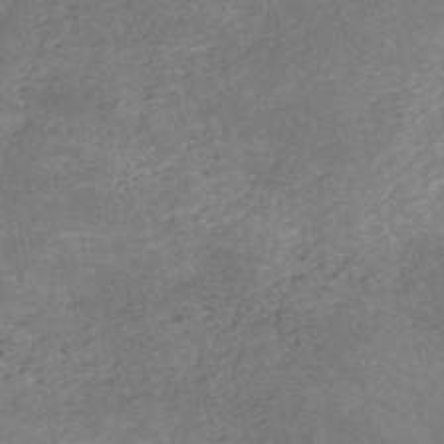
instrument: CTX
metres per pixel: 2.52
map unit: HNb
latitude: -52.1983
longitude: -39.0647
